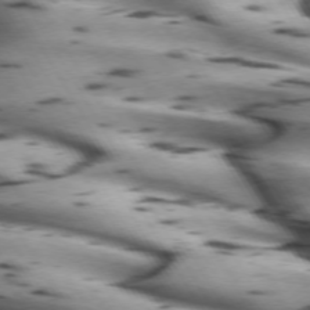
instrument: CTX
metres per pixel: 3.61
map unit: lApd
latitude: 72.3657
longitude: -52.4601
